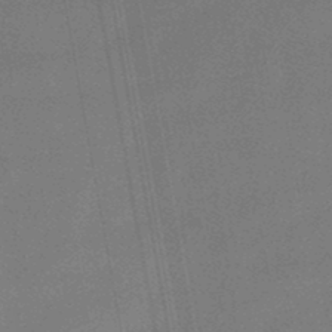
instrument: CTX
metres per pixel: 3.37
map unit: lHb
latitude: -47.0864
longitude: 68.1794
